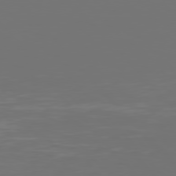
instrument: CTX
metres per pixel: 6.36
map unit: Hpe
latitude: 76.8569
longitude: -135.6883
